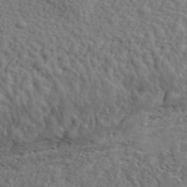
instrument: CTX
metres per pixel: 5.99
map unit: lHvf
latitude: 37.3482
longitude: -87.4048
